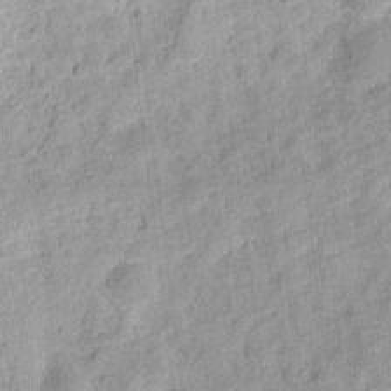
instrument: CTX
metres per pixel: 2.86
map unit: eHh
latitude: 8.5546
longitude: -75.0081
